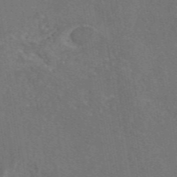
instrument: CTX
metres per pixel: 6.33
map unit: eAb
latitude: 46.5546
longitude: 109.6155
